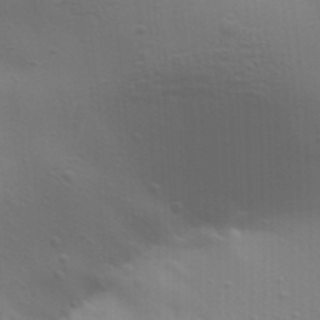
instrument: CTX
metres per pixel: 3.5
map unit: Aa
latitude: 32.0633
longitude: -133.7450
